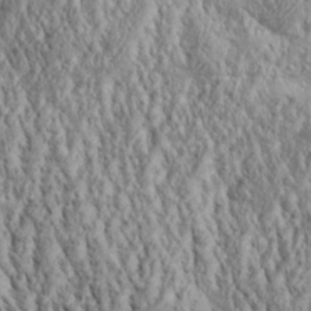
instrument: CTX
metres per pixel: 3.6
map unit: Aa
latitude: 30.1956
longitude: -137.8395
